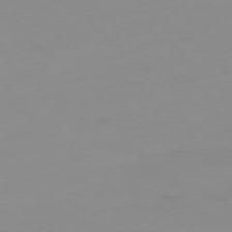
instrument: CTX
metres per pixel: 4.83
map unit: Hpe
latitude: -79.0297
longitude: 15.6722
